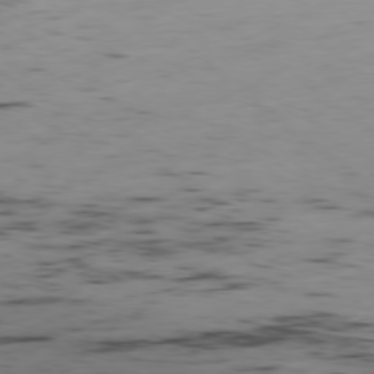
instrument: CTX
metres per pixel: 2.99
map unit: Ap
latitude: -78.7085
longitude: -63.6883
